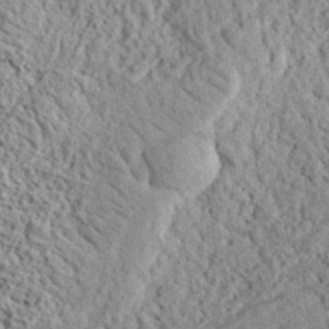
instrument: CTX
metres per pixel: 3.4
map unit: eHh
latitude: 37.3104
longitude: -81.4993
